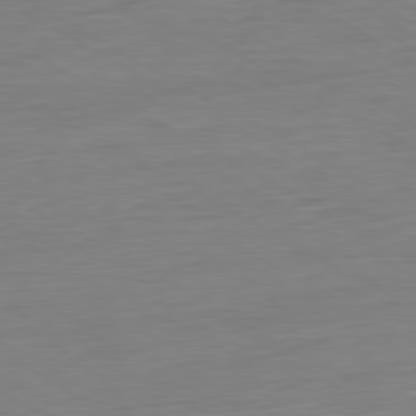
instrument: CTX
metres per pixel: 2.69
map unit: Ap
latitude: -80.5007
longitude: -78.7058
